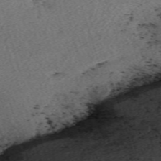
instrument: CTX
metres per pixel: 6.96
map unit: eHh
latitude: -62.5007
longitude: 51.8422
